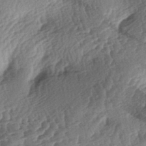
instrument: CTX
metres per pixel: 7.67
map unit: lAa
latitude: -3.6154
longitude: -127.1403
